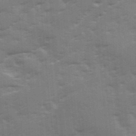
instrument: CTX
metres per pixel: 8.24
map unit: Ave
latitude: 12.4034
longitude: -102.3089
